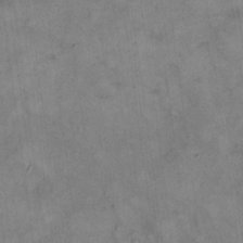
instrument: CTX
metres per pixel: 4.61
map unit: eHh
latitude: 21.0837
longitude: -60.1200
